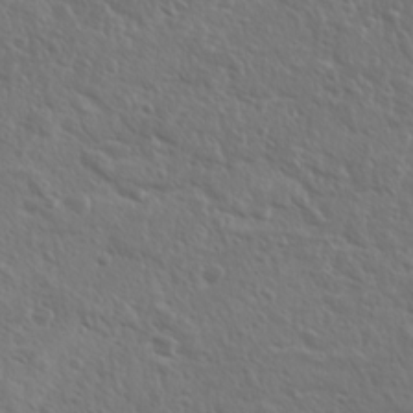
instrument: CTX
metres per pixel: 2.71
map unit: Ave
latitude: 11.2915
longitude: -104.4034
